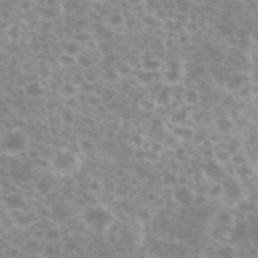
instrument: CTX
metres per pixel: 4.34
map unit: eHh
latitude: 35.6505
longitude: -59.9150
